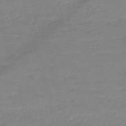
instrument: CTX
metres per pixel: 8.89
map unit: HNb
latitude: -49.0676
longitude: -42.2901
